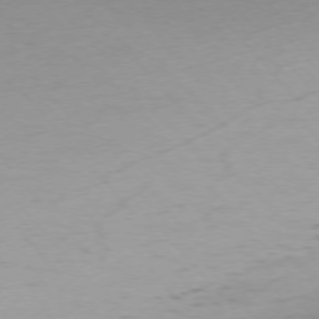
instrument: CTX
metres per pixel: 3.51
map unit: Ap
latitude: -76.0661
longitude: -64.0444
